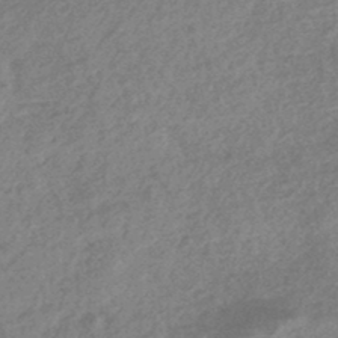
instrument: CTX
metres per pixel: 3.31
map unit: HNhu
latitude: -45.2376
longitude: 92.7841
